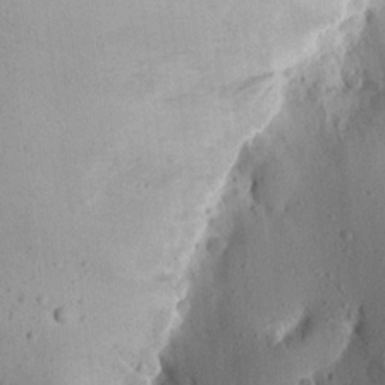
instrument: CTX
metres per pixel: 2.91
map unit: Aa
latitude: 13.1403
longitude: -140.3845
